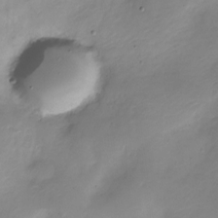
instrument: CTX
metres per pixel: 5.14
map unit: Nve
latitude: -21.7666
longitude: 106.0283
